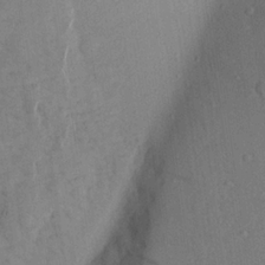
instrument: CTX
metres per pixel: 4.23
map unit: Aa
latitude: 20.4223
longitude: -141.2159
